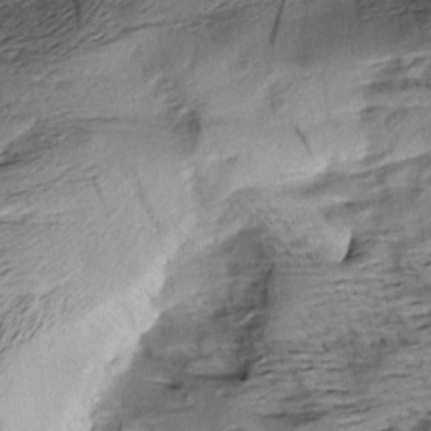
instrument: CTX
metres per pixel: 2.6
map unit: Aa
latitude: 8.9136
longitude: -141.5560
